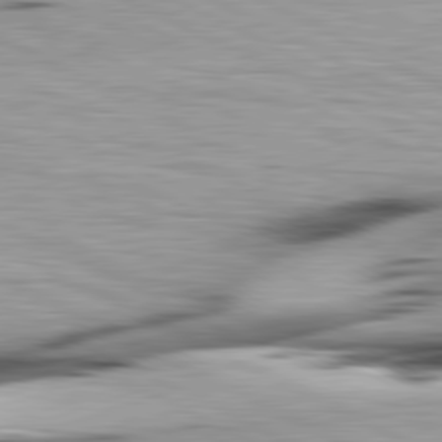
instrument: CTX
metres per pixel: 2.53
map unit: lApd
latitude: 80.8947
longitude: 156.2739
